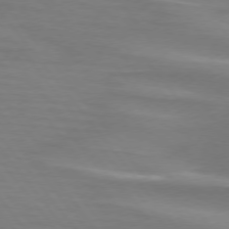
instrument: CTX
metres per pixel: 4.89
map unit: lApd
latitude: 74.8758
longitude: -80.1200
